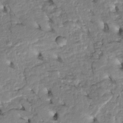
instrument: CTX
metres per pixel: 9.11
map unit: Htu
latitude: -5.1998
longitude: 154.1417
